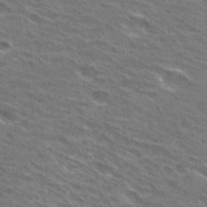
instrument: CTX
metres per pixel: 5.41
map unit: Hto
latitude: 30.9514
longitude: -44.9891
